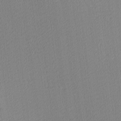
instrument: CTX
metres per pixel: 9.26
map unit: Ave
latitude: 3.5182
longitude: -114.1577
